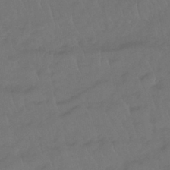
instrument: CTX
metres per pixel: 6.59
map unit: lHb
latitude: -39.3321
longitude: 71.1053
